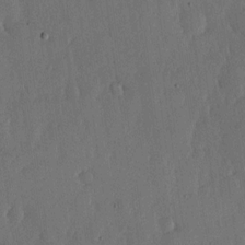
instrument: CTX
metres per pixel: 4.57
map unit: lHvf
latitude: 17.1970
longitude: -115.4993
